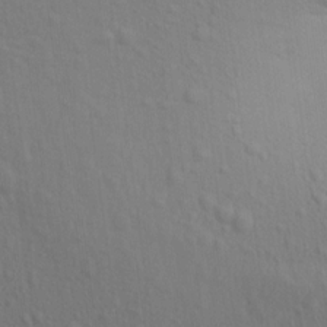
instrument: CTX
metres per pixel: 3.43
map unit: Aa
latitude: 15.6505
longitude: -143.6505
